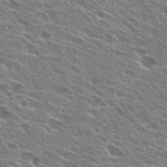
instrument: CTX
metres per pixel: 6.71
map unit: Hto
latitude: 27.2537
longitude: -44.4034
